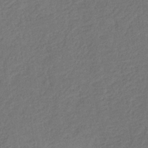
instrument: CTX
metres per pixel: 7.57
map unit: eHb
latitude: -30.3306
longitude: 69.9556
